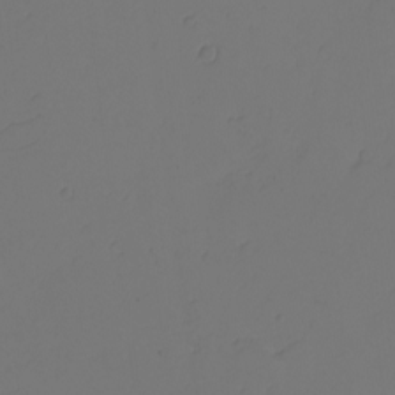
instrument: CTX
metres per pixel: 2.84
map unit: eHh
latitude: -2.5384
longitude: -74.3089
